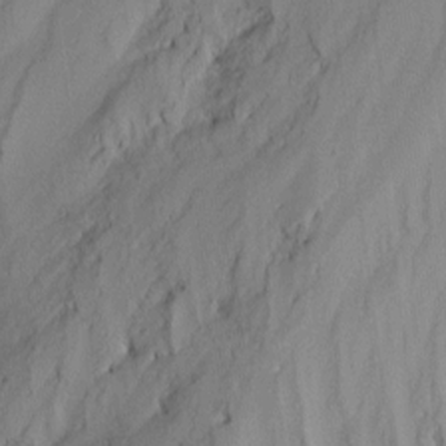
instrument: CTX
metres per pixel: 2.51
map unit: Nhu
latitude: -15.6911
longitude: -53.4049
